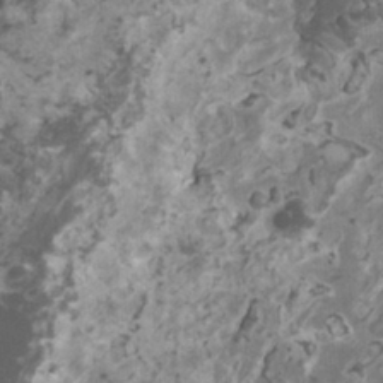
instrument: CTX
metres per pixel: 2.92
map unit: HNhu
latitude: 2.1955
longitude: 3.6721
